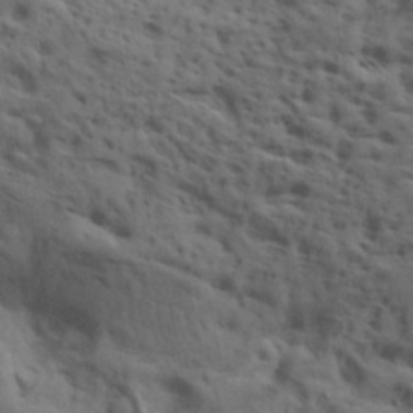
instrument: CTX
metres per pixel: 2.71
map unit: lAa
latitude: 19.2537
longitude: -138.5924
